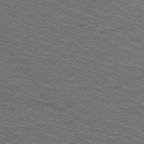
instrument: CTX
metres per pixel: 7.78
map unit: HNb
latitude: -49.2187
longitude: -45.6883
